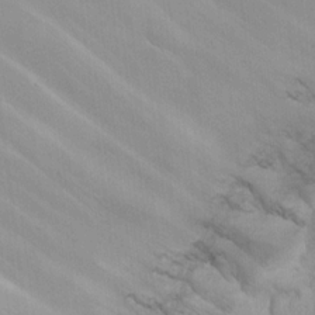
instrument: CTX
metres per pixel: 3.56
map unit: eHh
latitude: 17.0647
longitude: -62.8758
